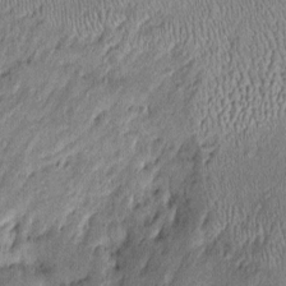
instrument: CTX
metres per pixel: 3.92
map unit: Htu
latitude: -6.2550
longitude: 158.3873
